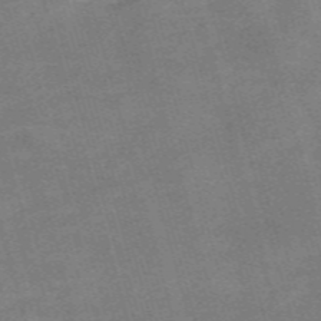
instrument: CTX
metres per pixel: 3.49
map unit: Nve
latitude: -59.1998
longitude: 65.2376
